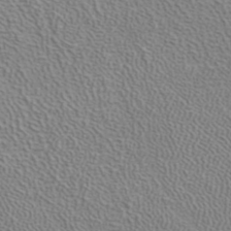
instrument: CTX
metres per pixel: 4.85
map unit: ANa
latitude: 39.7827
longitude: 19.8233
